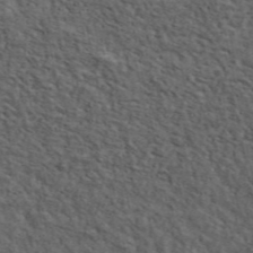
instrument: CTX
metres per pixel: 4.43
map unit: ANa
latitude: 47.9528
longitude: -82.1955
